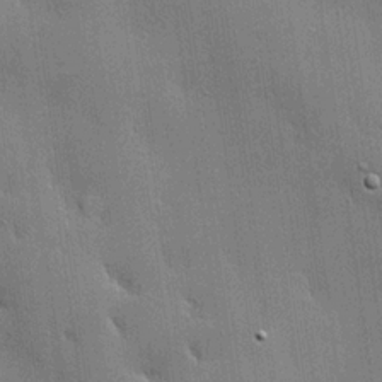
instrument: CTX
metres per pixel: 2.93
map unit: lHvf
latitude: 20.5168
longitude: 143.0486
